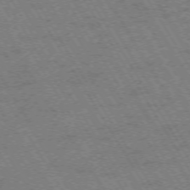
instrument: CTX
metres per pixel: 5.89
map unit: Hpe
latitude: -73.6155
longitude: 3.3131
